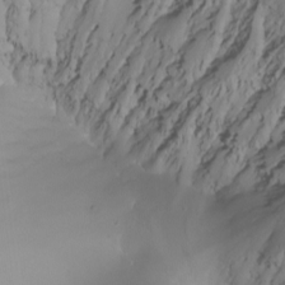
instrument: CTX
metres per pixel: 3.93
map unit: Nhu
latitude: -8.1984
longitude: -79.6883
